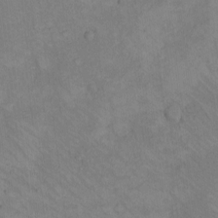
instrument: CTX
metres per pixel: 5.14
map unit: eHh
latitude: -8.2172
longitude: -69.3670
